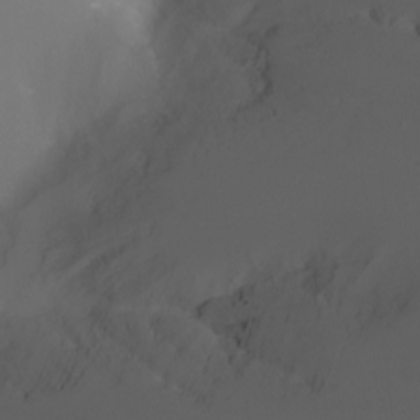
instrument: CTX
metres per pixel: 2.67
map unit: Nhu
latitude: -11.8044
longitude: -74.8191
